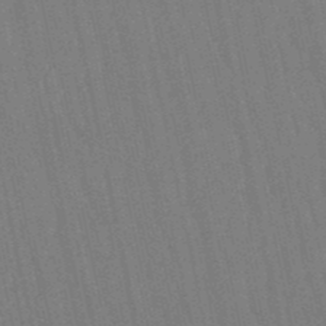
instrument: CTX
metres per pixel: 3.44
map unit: eHb
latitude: -50.4440
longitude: 69.6155
